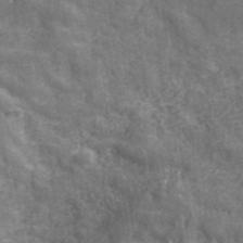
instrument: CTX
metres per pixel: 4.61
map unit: eHh
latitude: 42.9136
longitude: -91.8772
